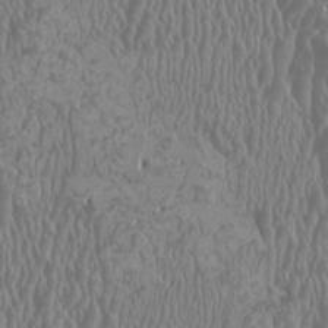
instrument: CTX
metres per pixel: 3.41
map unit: HNhu
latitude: -1.0298
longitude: 2.0661
